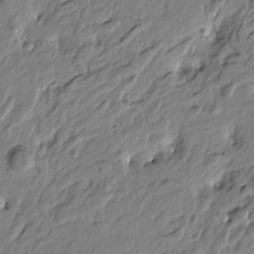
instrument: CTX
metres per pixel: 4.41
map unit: Htu
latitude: -4.5196
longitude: 179.4643
